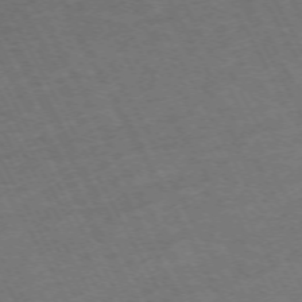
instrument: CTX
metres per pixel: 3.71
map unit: Hpe
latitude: -71.9178
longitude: 8.3117
